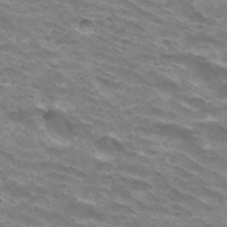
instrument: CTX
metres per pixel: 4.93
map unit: Hto
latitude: 33.1781
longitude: -42.3656
